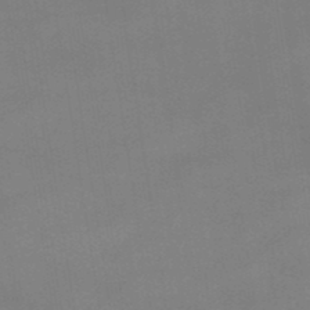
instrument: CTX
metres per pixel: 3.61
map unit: lHb
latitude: -47.6533
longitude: 67.4832
